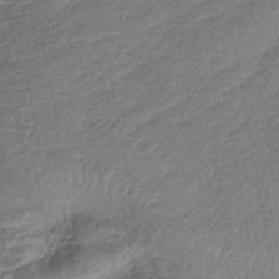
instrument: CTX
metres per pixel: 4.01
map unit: lHb
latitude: -42.8974
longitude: 80.0094
